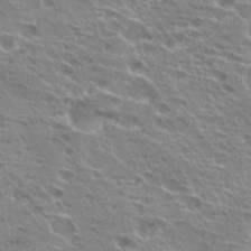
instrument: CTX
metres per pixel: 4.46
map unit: Hto
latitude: 22.8191
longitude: -40.1010
